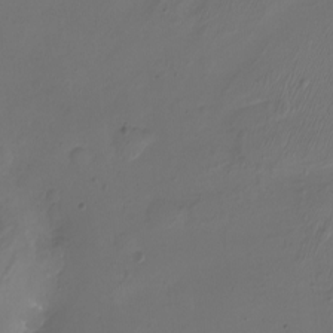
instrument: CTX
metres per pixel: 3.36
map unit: eHh
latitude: -7.1242
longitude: -76.4790
